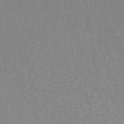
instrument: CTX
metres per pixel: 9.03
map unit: ANa
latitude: 44.7435
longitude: 27.9178
